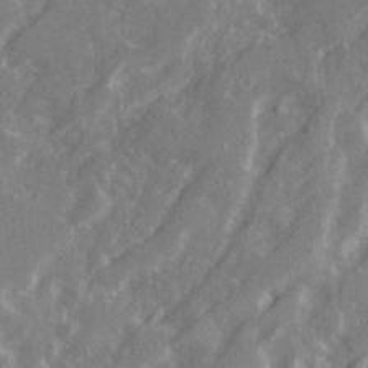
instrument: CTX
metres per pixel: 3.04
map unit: Ave
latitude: 20.8947
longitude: -130.3468
